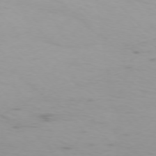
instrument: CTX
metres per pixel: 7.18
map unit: Ap
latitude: -75.5777
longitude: -68.7246
